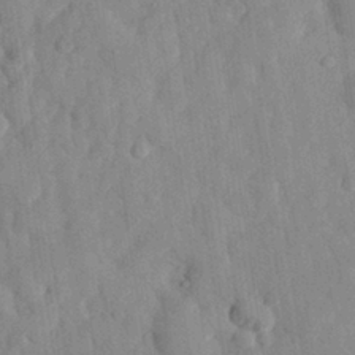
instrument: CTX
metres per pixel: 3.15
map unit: eHh
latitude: 27.9150
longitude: -76.9702
